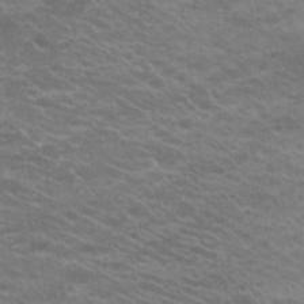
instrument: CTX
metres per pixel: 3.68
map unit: Hto
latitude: 21.0081
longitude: -37.3860
